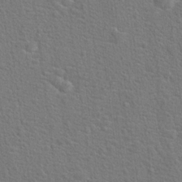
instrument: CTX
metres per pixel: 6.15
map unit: Hto
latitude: 17.8394
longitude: -43.1592
